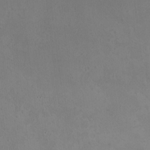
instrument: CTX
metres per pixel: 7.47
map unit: HNhu
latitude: 5.7639
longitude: 9.9745
